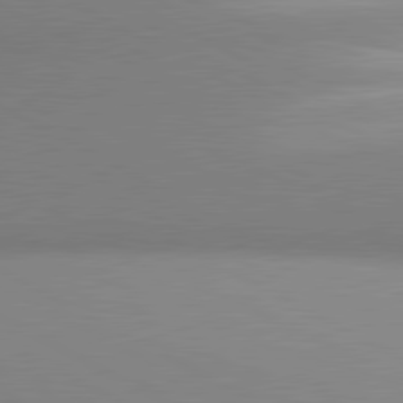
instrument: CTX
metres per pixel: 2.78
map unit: lApd
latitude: 80.9136
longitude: 135.4454
